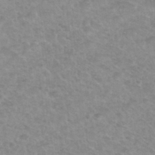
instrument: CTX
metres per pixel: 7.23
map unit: Hto
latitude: 32.5735
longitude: -50.3089
